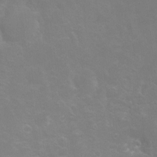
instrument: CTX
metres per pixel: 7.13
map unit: Hto
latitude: -6.8597
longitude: -38.0255
